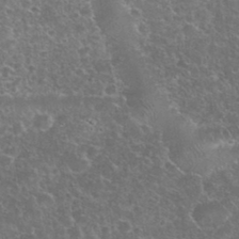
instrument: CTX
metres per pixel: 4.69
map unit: eHh
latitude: 35.5560
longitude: -65.2159
